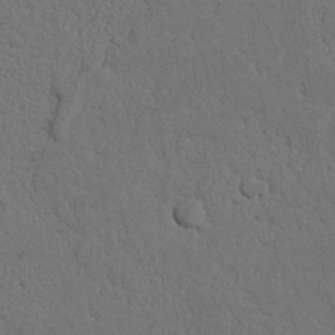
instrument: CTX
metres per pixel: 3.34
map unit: Nhu
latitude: 21.6316
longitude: -74.7813
